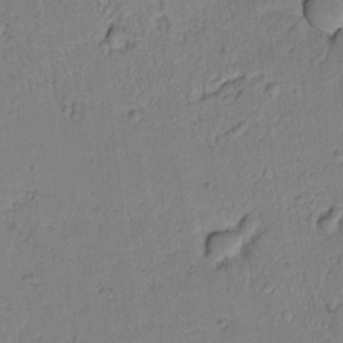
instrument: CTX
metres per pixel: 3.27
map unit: lAvf
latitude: 8.1200
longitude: 169.4832
